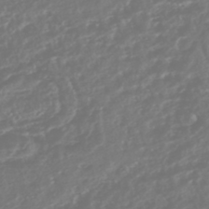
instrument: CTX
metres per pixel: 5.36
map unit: HNhu
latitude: -45.9745
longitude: 100.9730
